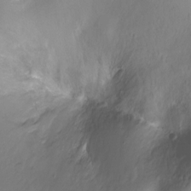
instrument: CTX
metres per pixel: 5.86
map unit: Nhu
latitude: -11.2376
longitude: -35.6316
